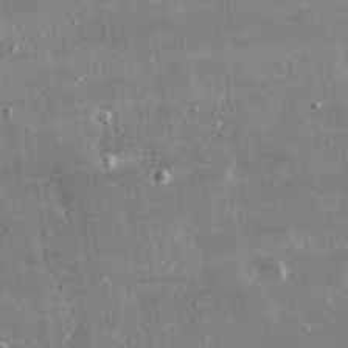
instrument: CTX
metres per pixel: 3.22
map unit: lHvf
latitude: 31.4049
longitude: -91.0081
